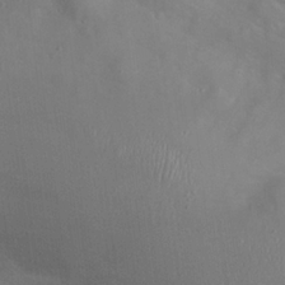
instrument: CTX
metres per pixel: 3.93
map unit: Hto
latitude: 18.4979
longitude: -53.8961
